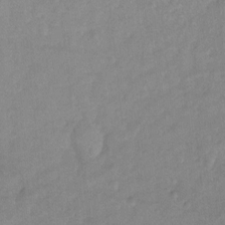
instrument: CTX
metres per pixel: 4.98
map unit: Ht
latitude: -1.9556
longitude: -32.9325
